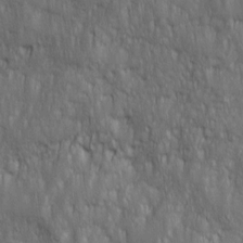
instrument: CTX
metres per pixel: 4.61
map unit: Ave
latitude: 15.8773
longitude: -134.6490
